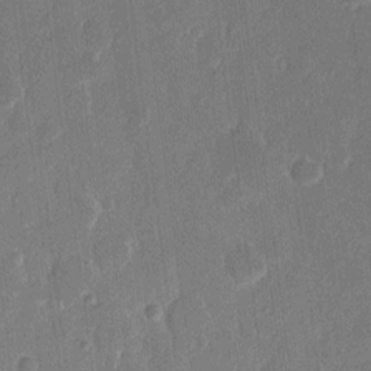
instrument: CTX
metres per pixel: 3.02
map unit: eHh
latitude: 9.7450
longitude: -69.0081
